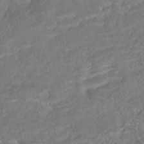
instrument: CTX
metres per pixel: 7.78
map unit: Nhe
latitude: -48.5385
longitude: -173.0458
